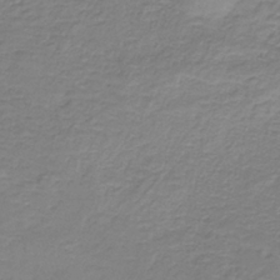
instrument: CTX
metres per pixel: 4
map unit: HNb
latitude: -34.1606
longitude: 53.0675
